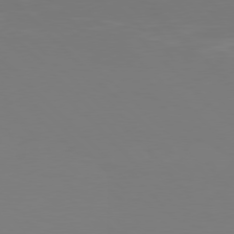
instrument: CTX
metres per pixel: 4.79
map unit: Hpe
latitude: 77.2159
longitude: -169.8584
